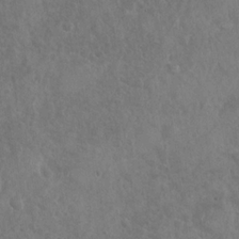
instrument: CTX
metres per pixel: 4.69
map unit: Nhu
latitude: -30.9541
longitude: -61.8961
